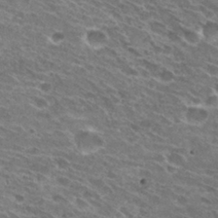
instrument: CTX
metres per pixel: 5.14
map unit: Hto
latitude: 30.7436
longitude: -43.8961
